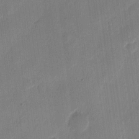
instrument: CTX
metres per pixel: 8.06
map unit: eHh
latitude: 11.6127
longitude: -69.0459
